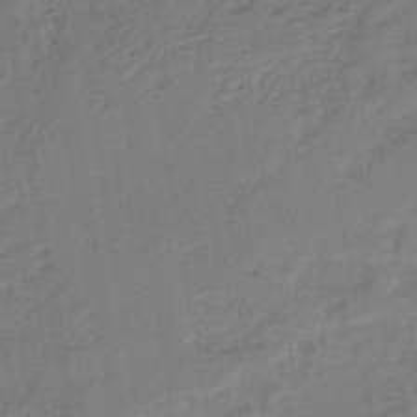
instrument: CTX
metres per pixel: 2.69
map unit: lHb
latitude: -41.1242
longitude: 72.9541
